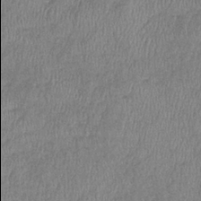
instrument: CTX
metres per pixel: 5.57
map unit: eHb
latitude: -38.8597
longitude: 78.0094
